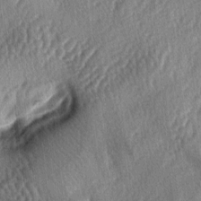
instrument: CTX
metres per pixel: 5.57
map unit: lAa
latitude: -5.1431
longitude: -126.4034
